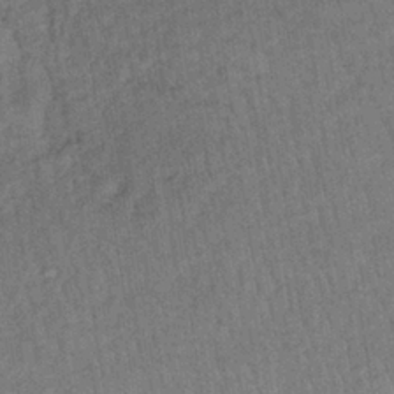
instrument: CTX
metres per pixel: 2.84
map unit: lHb
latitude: -35.8989
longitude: 68.6707
